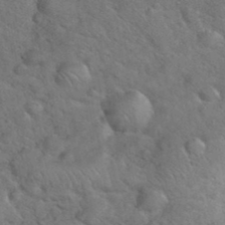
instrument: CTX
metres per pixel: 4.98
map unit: eHh
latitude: 37.7828
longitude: -65.6505
